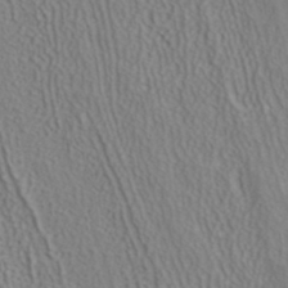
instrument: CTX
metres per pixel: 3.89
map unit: ANa
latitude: 38.2900
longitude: 23.1431
